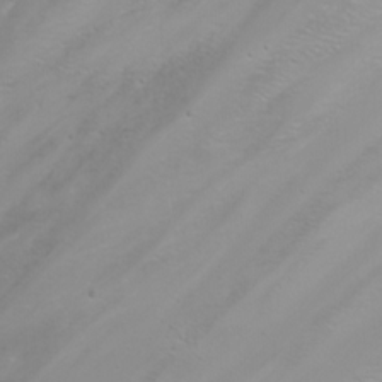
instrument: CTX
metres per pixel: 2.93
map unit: Nhu
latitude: -7.1053
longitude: -80.6301
